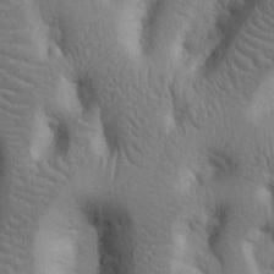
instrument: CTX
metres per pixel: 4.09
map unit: Nhu
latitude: 14.5546
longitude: -78.8758
